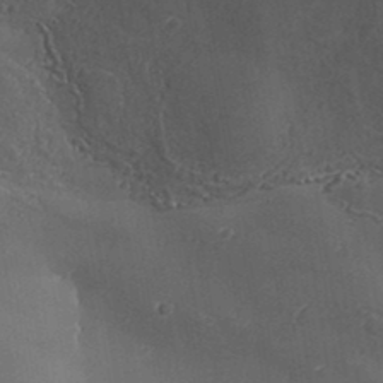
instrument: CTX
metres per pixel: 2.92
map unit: Aa
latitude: 33.6883
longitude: -134.7813
